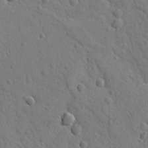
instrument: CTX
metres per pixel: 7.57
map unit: lAvf
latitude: -8.3873
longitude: -120.0255
